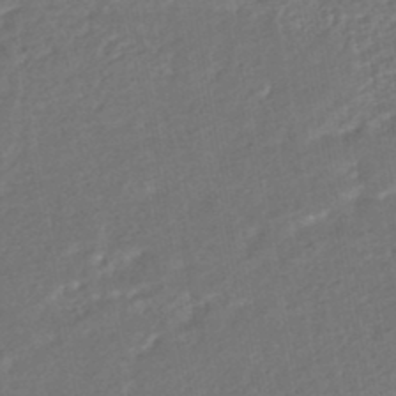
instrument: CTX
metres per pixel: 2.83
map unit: HNhu
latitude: -46.2928
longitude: 102.0094
